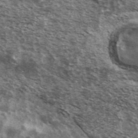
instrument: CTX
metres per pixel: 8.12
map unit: Ave
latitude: 39.4048
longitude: -108.1955
